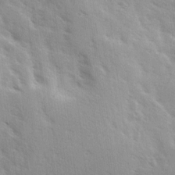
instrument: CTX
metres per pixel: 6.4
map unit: Ave
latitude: 10.6491
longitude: -102.7057
